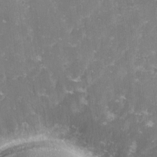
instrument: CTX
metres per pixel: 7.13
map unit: lHvf
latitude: -14.2362
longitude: -98.6301
